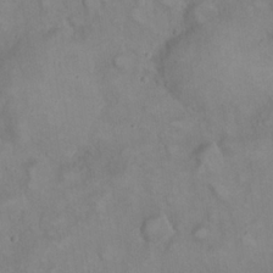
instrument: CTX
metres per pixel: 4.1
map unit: eHh
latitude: 22.4034
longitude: -61.9906
